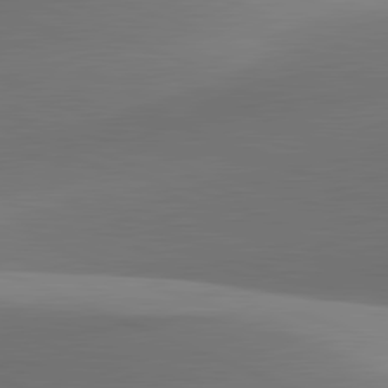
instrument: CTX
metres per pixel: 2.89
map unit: lApd
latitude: 81.9339
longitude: 142.7274
